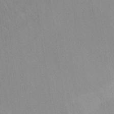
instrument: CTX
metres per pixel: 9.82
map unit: lHb
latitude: -34.5952
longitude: 66.9353
